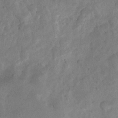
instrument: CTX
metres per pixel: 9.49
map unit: Nhu
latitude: 8.4601
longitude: -22.5357
